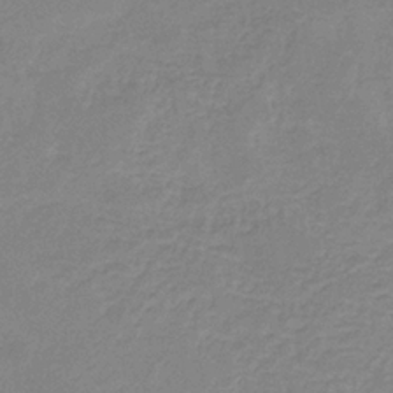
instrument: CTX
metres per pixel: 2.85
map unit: HNb
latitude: -33.8234
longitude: 55.4077
